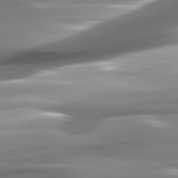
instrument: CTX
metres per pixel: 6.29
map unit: lApd
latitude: 82.1766
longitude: -141.3103
